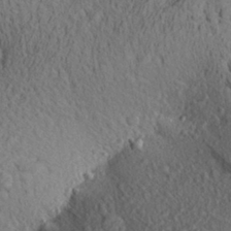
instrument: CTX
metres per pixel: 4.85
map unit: Aa
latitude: 27.9339
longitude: -142.3278
